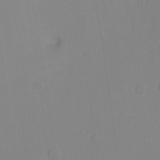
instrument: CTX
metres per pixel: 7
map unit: Ht
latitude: 0.9136
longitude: -33.7639
